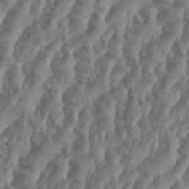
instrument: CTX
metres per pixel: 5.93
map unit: Aa
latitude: 34.6301
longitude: -136.5735
